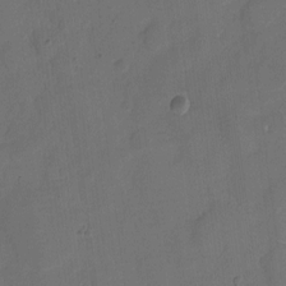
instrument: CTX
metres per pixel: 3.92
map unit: eHh
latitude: 5.7261
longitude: -65.2915
